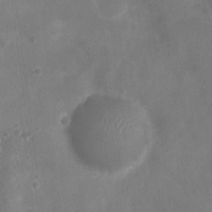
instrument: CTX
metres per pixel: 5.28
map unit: Nhu
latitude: 6.2711
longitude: -18.1955
